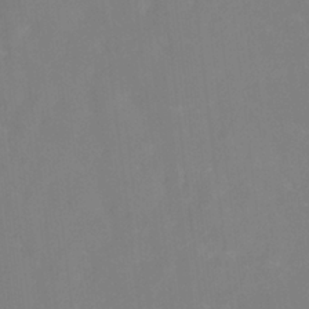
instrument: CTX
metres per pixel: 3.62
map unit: HNhu
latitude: -27.6155
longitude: 74.0472
